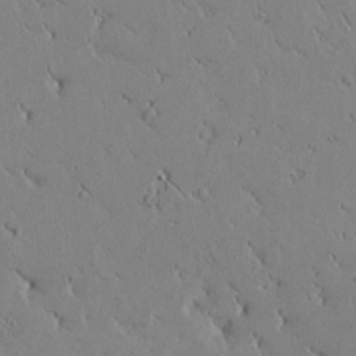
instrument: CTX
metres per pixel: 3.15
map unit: Htu
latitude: -1.5211
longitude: 175.4454
